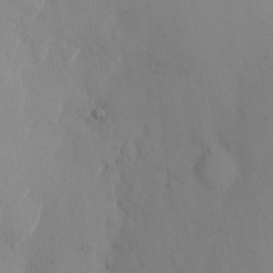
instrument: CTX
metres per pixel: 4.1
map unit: eHh
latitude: 12.4412
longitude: -61.6316
